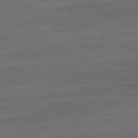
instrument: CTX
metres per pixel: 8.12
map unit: Ap
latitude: -81.3510
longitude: -79.9906
